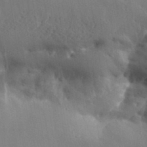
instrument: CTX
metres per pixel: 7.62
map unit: Aa
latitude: 33.6127
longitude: -142.7624
